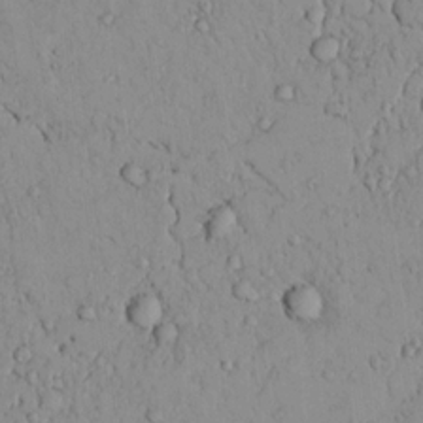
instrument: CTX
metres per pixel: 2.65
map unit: lAvf
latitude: 9.0081
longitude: 168.8597
